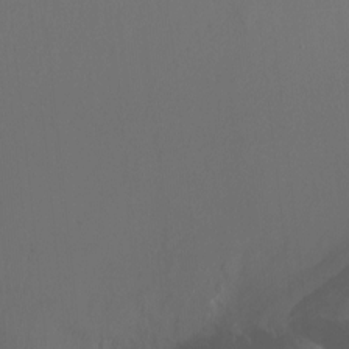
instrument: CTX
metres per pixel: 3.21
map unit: Nhu
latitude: -8.4818
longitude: -40.8002
